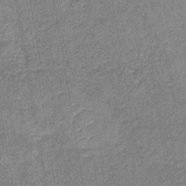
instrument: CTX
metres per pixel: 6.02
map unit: lHb
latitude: -39.5210
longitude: 74.1606
